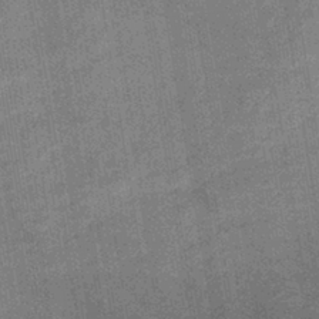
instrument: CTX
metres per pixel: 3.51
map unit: lHb
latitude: -40.0472
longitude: 74.5763
